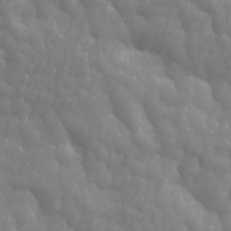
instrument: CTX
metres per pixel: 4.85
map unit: Ave
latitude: 13.4804
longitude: -105.4805
